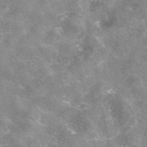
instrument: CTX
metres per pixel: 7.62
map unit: eAb
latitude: 47.2159
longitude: 125.2565
